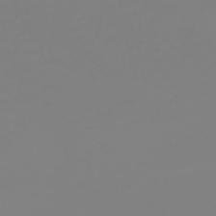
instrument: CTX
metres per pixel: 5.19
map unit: HNb
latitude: -54.0283
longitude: -50.6679
